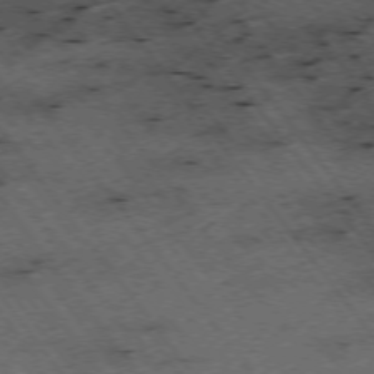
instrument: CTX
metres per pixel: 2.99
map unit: Hpe
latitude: -74.9920
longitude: 4.4251
